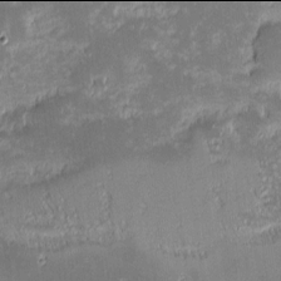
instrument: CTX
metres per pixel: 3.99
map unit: eHh
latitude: -2.0094
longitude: -86.3845
